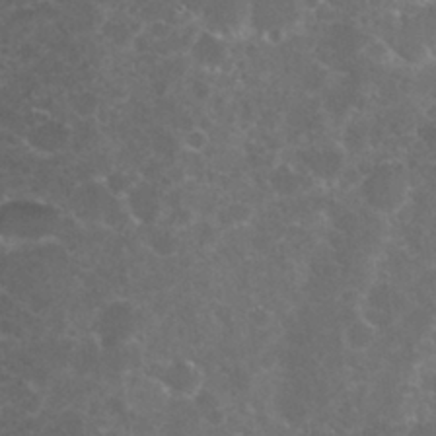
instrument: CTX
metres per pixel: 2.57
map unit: Nhu
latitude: 28.1011
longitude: -60.6679
